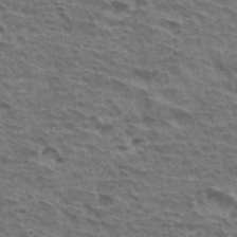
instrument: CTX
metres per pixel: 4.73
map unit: Hto
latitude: 34.5545
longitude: -43.8772
